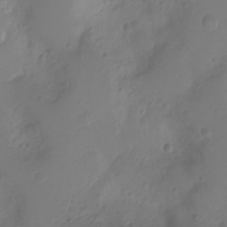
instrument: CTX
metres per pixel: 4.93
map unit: Nhu
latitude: -8.2172
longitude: -72.4790
